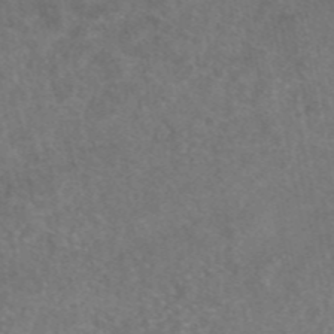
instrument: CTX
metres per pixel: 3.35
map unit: eAb
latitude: 47.5371
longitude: 109.5210
